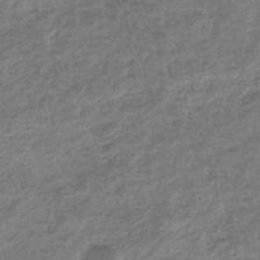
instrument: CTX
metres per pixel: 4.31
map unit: eHb
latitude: -36.1983
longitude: 80.2929
